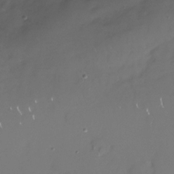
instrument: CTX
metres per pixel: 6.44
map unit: Nhu
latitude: -29.0675
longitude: -80.0444
